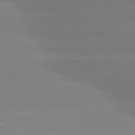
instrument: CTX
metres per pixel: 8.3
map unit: lApd
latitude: 80.8002
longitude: -152.8569
